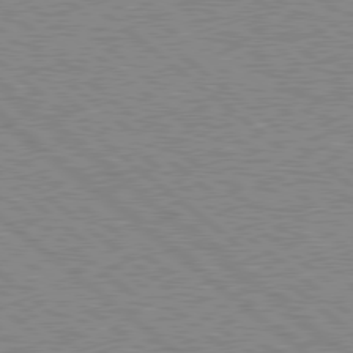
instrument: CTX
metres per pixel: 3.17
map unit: Hpe
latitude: 78.7058
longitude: -168.2523
